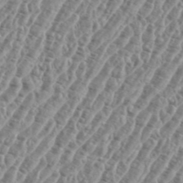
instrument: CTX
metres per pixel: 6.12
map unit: eHh
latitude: 36.8569
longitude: -135.9906
